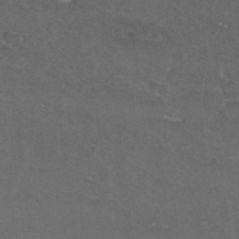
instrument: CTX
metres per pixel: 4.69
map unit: Nhu
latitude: 29.4237
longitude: -53.3860
